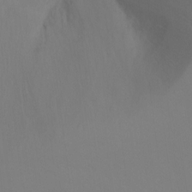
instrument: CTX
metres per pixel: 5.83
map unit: Ht
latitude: -11.4454
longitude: -34.7246
